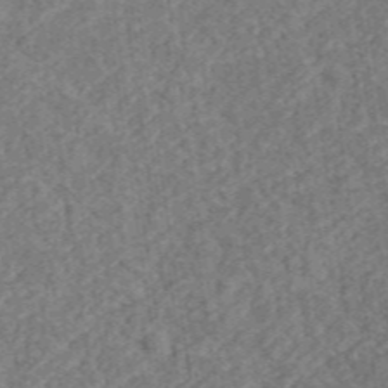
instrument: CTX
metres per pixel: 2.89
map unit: lHvf
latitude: 37.7450
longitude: -91.2348
